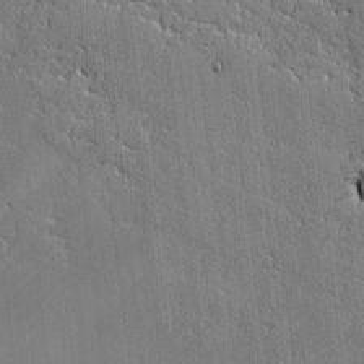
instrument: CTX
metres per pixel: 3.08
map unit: lAvf
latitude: -0.8219
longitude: -105.8962
